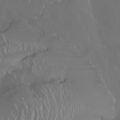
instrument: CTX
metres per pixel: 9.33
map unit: Nhu
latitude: -6.4062
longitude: -91.1781
